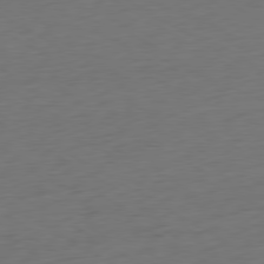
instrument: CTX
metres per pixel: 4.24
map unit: Ap
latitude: -79.6344
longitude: -63.6127
